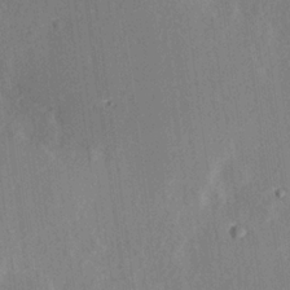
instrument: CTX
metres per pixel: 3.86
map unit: Hve
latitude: 19.3670
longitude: 149.5399
